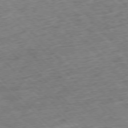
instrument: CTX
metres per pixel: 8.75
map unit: Hpe
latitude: -77.1431
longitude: -16.0444
